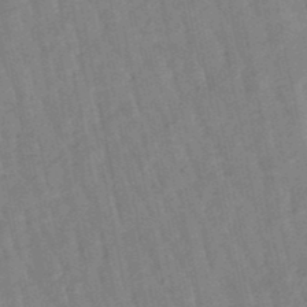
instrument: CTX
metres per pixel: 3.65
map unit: lHb
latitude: -48.4062
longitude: 78.1794
